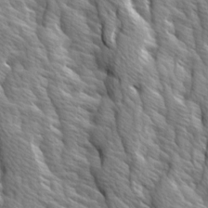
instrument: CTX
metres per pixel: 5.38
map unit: Ave
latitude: 14.5357
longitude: -133.0836
